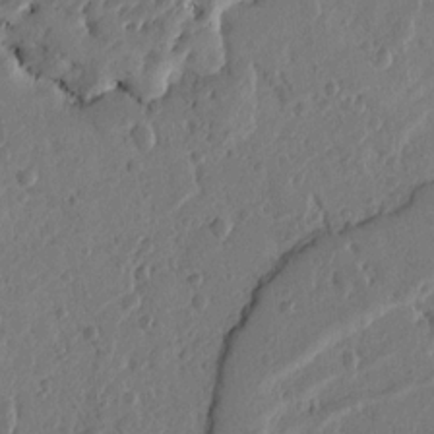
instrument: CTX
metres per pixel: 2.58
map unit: Ht
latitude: 10.2901
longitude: -77.6882
